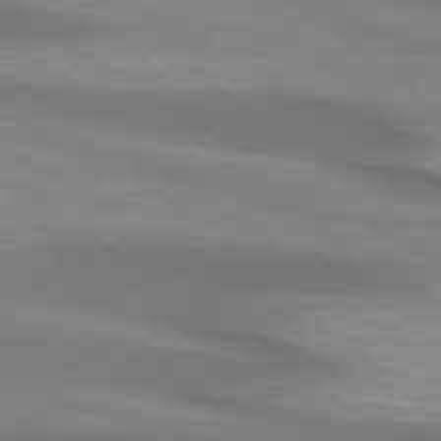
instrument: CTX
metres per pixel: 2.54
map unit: lApd
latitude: 73.9717
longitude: -50.7246
